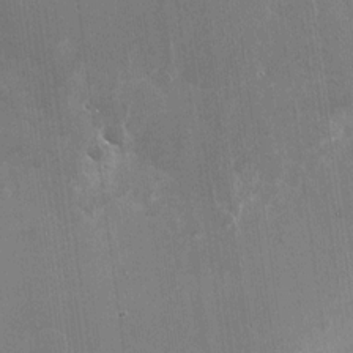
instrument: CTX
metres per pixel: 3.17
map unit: Nhu
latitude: -29.0109
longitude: -80.0822
